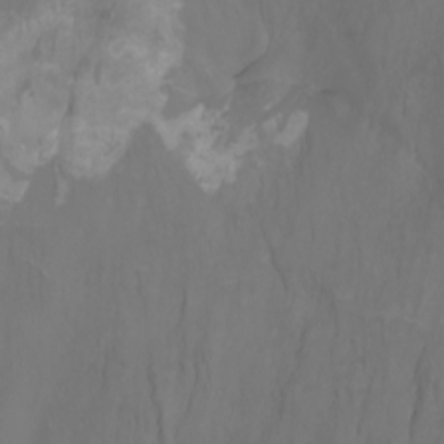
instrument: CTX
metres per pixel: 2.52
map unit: Nhu
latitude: -7.2754
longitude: -83.2725
